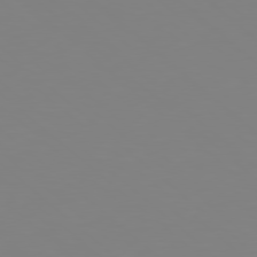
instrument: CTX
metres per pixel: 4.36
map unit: Hpe
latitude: 77.9150
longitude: -174.3845
